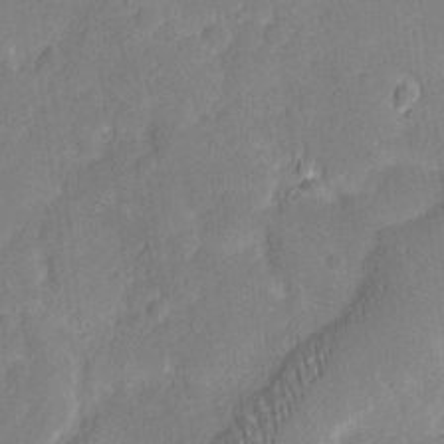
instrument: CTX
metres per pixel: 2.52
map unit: eHh
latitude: 3.6127
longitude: -74.7057
